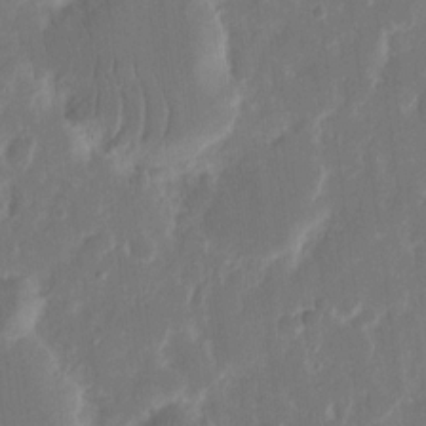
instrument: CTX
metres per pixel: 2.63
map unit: eHh
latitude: 12.9703
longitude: -72.5357
